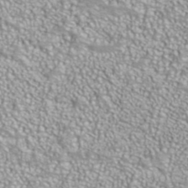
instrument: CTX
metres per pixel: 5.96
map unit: ANa
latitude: 40.0255
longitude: 23.0298
